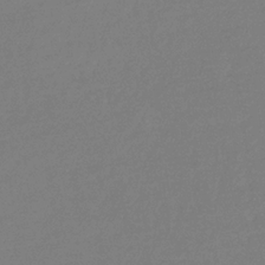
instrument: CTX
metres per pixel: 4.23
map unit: eHb
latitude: -31.2754
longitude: 72.7463
